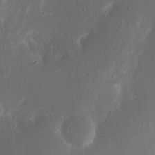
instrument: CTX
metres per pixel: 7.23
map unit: Nhu
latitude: 18.7813
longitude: -74.4034
